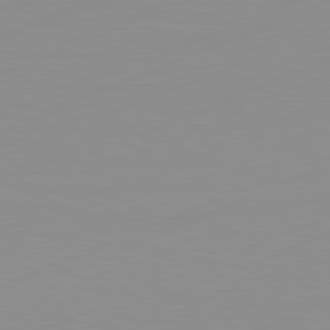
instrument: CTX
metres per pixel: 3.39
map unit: Ap
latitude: -81.7478
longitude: -86.4979
